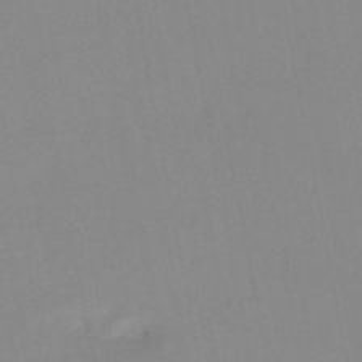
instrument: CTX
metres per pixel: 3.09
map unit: HNb
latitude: -51.6911
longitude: -50.4034
